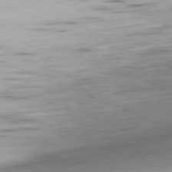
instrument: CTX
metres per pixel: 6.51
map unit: Ap
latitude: -81.7478
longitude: -70.2333
